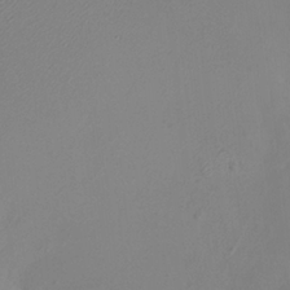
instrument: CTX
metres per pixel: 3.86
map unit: HNhu
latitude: 8.1956
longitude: -1.5938
